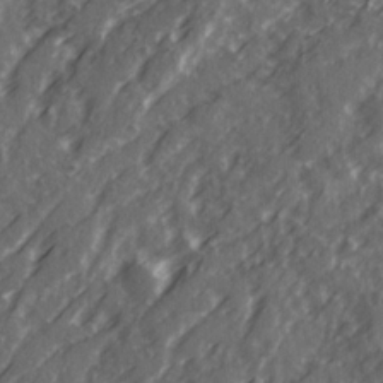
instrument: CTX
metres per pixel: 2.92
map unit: Ave
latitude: 20.9325
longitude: -131.6127
